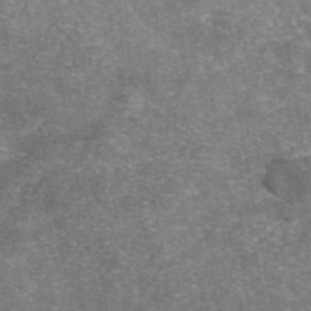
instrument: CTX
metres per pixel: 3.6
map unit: eAb
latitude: 46.5168
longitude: 104.0094
